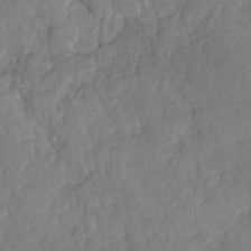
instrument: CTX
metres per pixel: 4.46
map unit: HNhu
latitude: -24.2550
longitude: 49.2754
